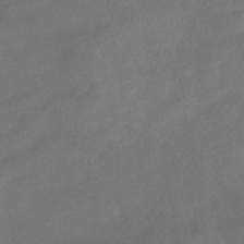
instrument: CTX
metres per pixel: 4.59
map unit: HNhu
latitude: -39.7478
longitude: 96.7841
